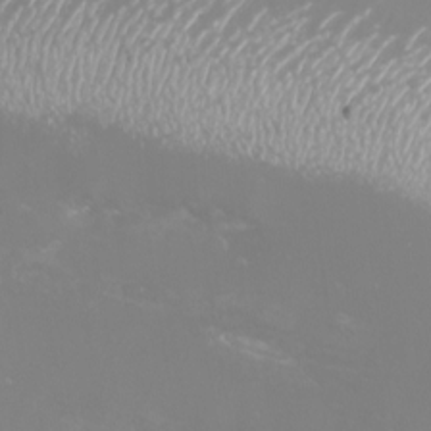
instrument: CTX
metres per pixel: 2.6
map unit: eHh
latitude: -7.2943
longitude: -77.1403
